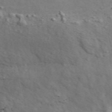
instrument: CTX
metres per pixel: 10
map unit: ANa
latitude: 46.1200
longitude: 23.3321
